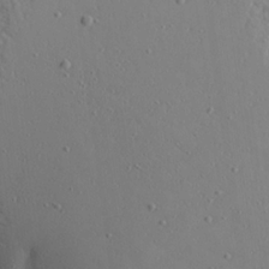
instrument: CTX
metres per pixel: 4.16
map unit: Aa
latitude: 20.1578
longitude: -143.6505
